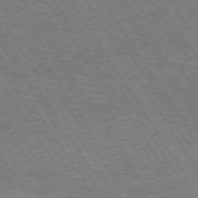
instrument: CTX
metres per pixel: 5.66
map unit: Hpe
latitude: 73.6883
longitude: -143.1403
